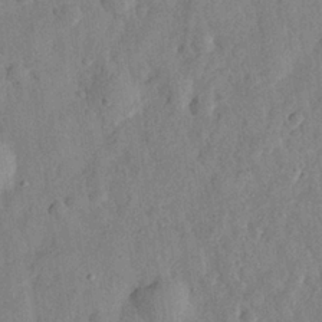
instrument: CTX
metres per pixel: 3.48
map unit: eHh
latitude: 27.2348
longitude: -75.8394
